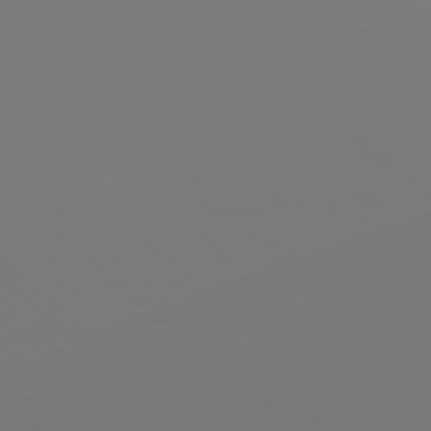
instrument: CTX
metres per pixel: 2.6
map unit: Hpe
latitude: 78.6869
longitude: -173.7260
